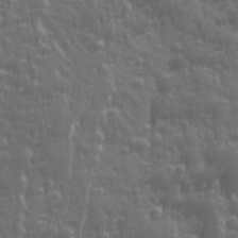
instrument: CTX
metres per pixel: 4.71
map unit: Ave
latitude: 12.1767
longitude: -104.1956
